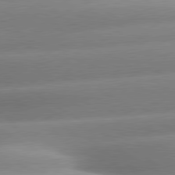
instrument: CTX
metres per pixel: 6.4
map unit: lApd
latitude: 80.0255
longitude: -157.3103
